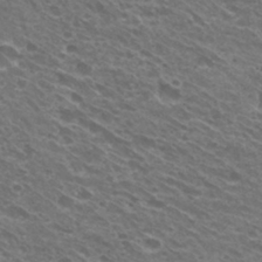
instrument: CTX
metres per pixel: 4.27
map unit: Hto
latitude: 31.7072
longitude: -43.1592
